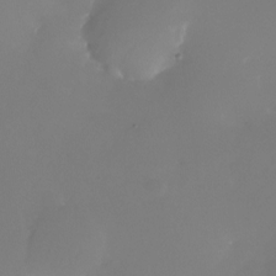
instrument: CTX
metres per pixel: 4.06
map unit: Nhu
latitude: -25.1620
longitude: -71.7449
